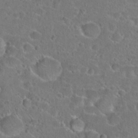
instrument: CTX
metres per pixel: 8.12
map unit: Hto
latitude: 22.8191
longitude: -45.7827
